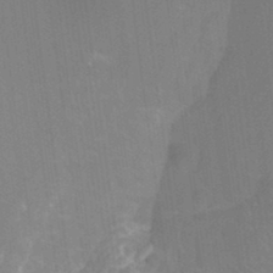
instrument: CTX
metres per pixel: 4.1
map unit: Ht
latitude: -3.2564
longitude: -27.5560
